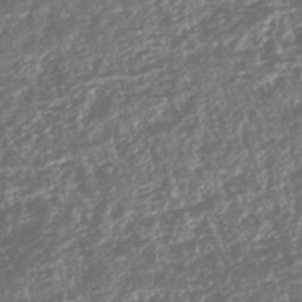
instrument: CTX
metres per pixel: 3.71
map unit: ANa
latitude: -43.3887
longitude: 107.9556
